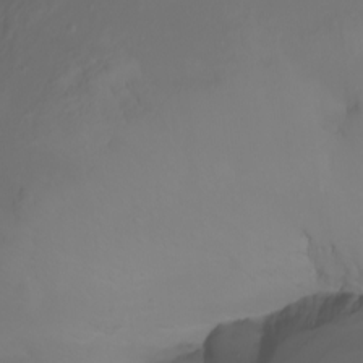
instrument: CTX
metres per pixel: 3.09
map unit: Nhu
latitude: -7.3320
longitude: -80.9325
